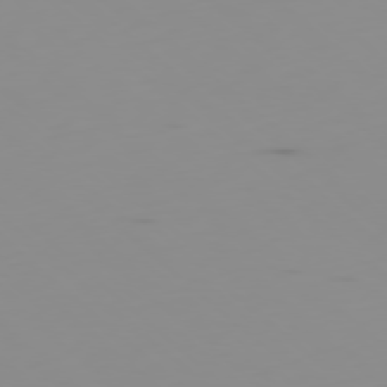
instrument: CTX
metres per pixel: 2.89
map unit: Ap
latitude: -78.2172
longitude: -63.0270
